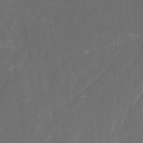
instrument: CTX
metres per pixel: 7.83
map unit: Nhu
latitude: -23.3132
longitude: -71.0458
